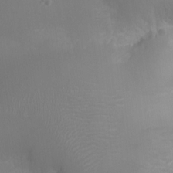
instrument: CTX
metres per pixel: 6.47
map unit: Ht
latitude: -1.0865
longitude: -16.2523
